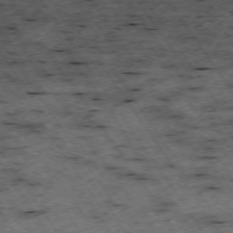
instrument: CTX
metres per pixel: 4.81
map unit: Hpe
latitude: -74.1228
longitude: 3.6721
